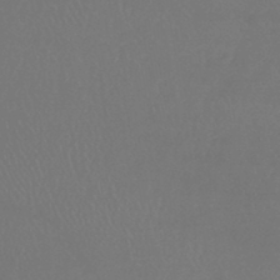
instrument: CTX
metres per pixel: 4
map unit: lHb
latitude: -43.5588
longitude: 75.5966
